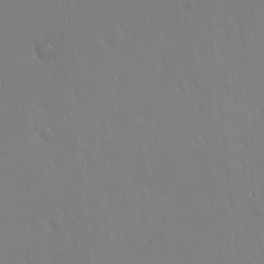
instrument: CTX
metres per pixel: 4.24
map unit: Hto
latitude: 17.5749
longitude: -58.5924
